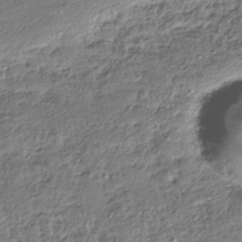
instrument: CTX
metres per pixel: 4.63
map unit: HNhu
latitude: -39.0864
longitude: 107.4266
